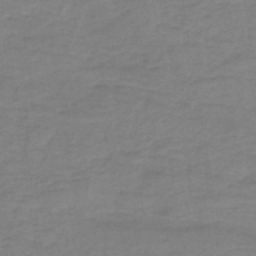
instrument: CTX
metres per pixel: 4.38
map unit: HNb
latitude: -47.0675
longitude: -38.9136
